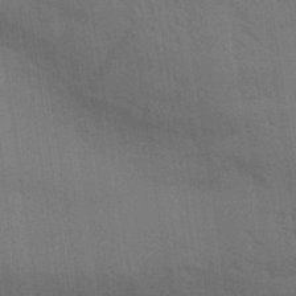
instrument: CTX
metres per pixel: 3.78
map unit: Aa
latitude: 31.6316
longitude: -139.8394
